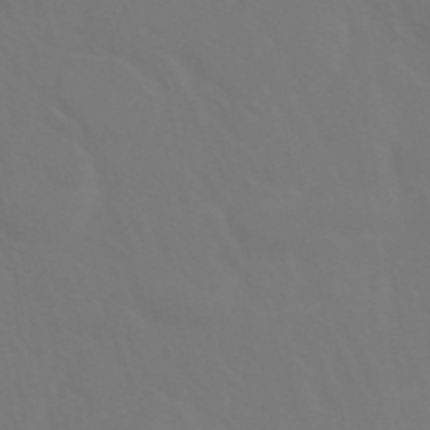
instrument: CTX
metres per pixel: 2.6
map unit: ANa
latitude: 42.8380
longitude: 23.0109
